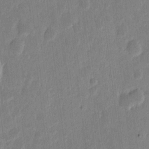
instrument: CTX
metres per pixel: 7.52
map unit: eHh
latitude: 7.2726
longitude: -71.1403
